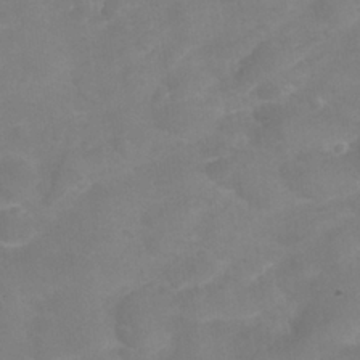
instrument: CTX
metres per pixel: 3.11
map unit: Nhu
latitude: 25.8583
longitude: -53.4427
